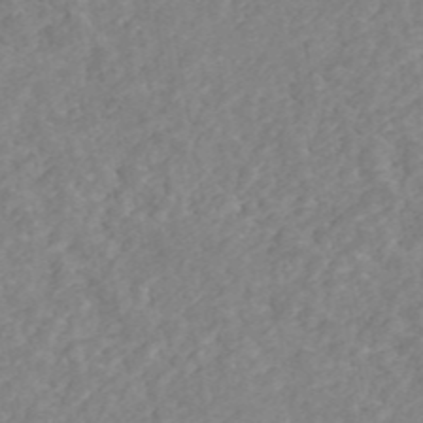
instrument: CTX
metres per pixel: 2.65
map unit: ANa
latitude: 44.8002
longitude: 24.4062
